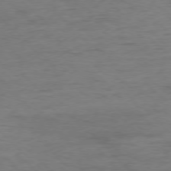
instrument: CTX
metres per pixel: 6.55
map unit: Ap
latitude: -77.6911
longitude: -88.4979
